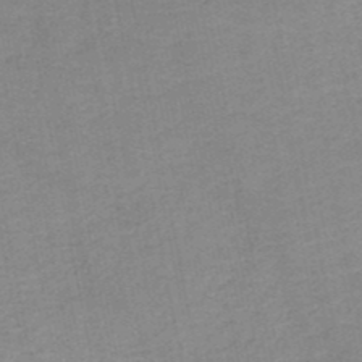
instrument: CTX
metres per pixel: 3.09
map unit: HNb
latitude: -49.9556
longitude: -49.3482
